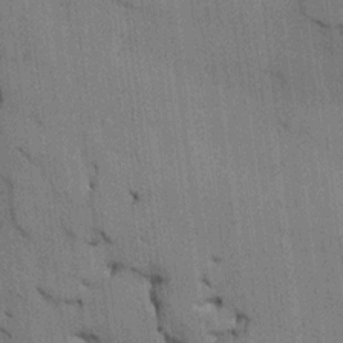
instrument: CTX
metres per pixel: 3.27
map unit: HNhu
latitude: 14.3468
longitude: 11.6533
